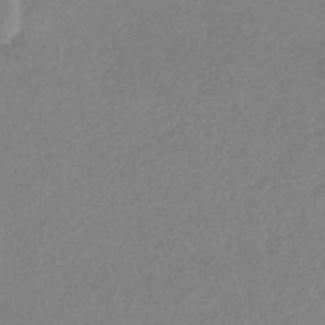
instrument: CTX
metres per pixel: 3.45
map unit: eHb
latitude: -31.5777
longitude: 68.2550
